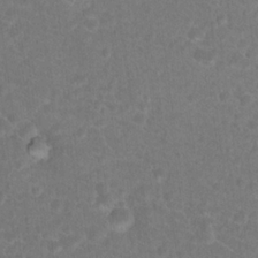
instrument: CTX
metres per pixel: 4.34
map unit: Hto
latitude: 18.0444
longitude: -40.7435
